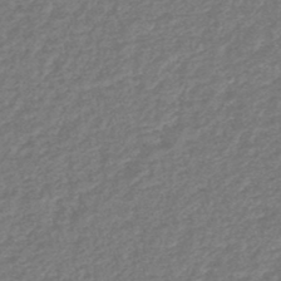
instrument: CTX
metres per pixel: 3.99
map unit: HNhu
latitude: -48.2362
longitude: 97.0865
